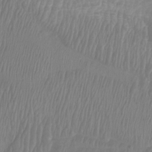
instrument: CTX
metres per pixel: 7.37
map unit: Htu
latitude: -8.3495
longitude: -74.4790
